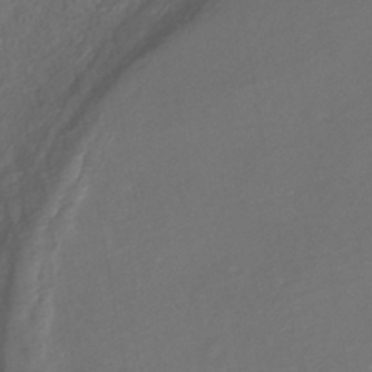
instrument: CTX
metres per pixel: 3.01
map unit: HNhu
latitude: -40.5385
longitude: 108.1417
